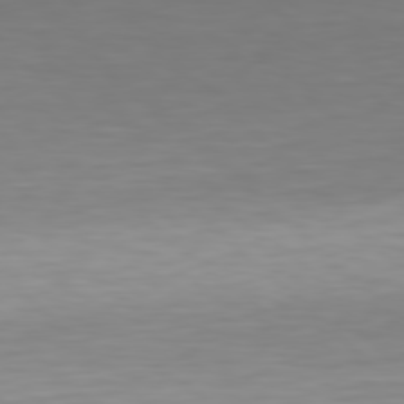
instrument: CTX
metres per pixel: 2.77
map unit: Hpe
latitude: 78.4034
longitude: -167.8016
